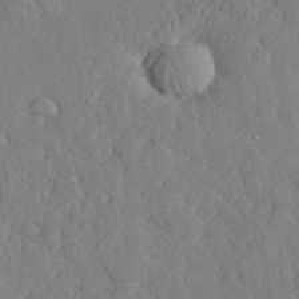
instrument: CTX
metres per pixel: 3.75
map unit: lHvf
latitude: 33.6316
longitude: -91.6883
